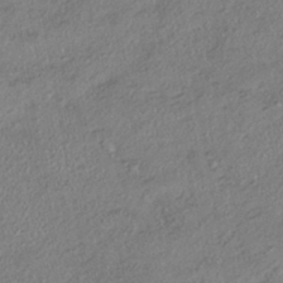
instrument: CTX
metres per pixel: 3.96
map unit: HNhu
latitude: -40.8786
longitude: 107.8801
